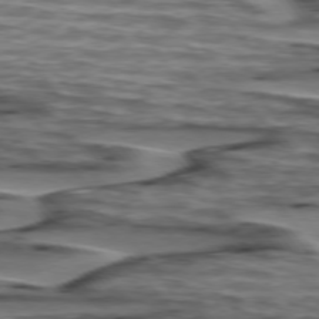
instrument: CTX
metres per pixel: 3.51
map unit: lApd
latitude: 75.6127
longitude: -71.8016
